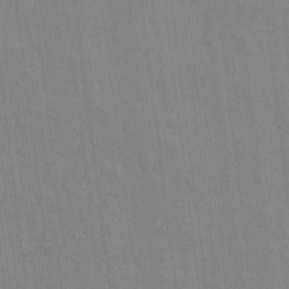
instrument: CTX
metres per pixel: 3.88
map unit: Ht
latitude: -5.1053
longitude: -14.7247
